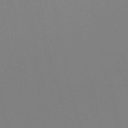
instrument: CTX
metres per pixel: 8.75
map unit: lHb
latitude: -49.3510
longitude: 69.7855
